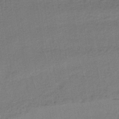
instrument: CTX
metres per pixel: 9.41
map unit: lHb
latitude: -38.2362
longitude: 59.9178
